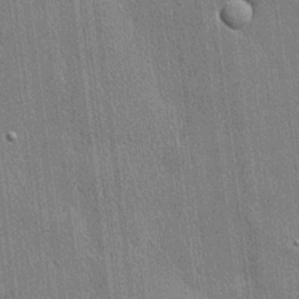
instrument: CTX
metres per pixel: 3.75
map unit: lHvf
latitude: 20.4979
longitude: 141.6155
